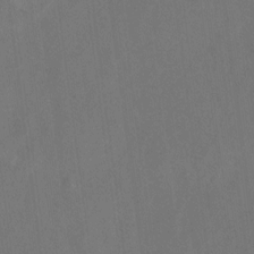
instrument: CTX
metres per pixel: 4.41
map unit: Hto
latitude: 8.7435
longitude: -34.6679
